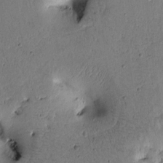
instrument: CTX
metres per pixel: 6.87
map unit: Htu
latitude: -1.6911
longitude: 170.2740
